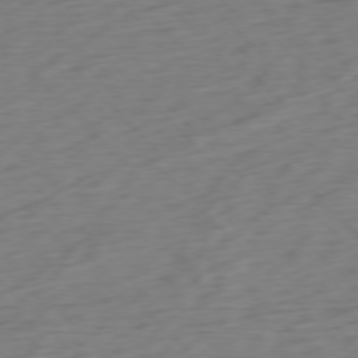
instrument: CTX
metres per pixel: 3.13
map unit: Ap
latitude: -76.8597
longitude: -78.7813
